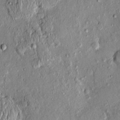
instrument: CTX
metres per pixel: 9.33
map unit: eHh
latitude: 0.0822
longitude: 15.4833
